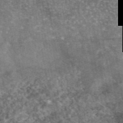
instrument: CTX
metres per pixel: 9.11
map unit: eAb
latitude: 45.9528
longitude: 123.7667
